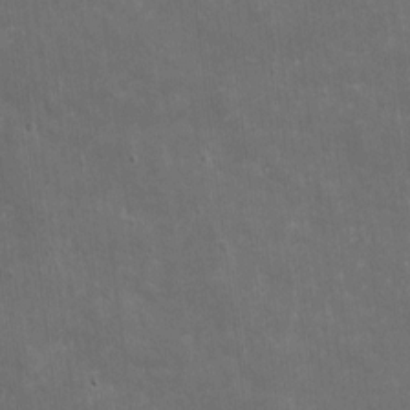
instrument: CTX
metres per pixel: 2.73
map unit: eHh
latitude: 4.7435
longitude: -70.6679
